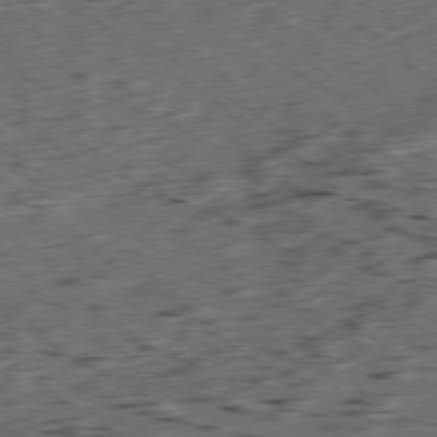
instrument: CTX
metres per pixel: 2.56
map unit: Ap
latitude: -79.2376
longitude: -57.2725
